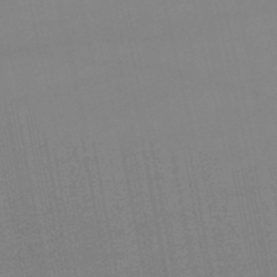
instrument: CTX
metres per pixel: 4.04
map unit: lHb
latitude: -47.3131
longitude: 66.8786
